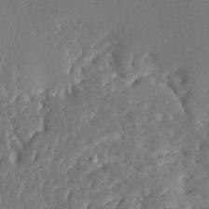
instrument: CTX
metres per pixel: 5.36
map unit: Ave
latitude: 16.7435
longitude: -140.5734
